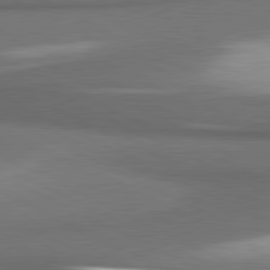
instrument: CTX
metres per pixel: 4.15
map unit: lApd
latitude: 81.0080
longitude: 175.3887
